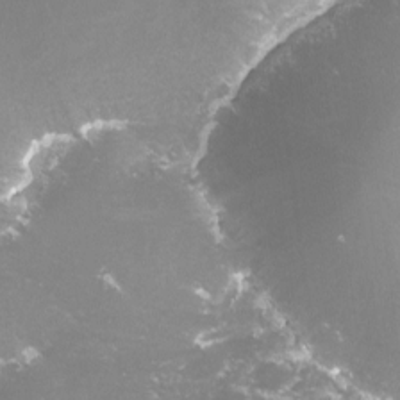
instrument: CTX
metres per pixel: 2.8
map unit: lHvf
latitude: -15.0676
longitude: -100.0633
